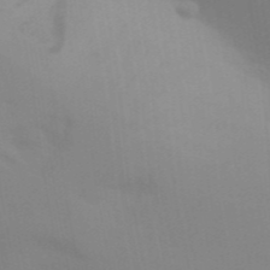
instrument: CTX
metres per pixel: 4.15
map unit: Aa
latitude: 32.1956
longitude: -145.5371
